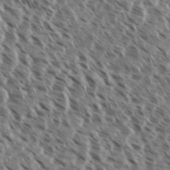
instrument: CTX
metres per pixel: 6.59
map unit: eHh
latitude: 35.4804
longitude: -138.8380
